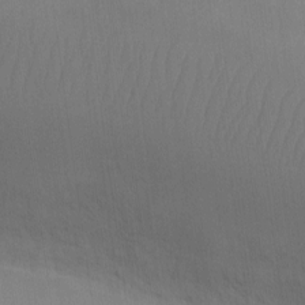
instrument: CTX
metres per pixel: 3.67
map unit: eHh
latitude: -9.1998
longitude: -67.6316
